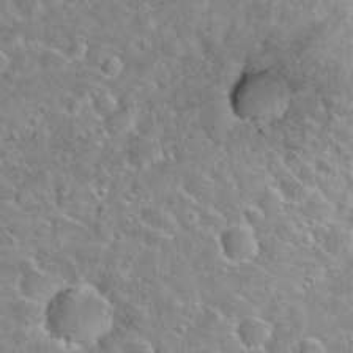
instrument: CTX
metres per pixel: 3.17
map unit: Hto
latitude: 24.4790
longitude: -46.4223
